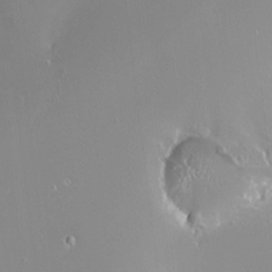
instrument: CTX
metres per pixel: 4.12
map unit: HNhu
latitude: 3.7449
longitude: 5.2565
